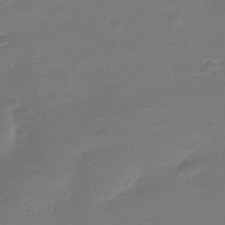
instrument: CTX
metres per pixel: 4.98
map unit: Nve
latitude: -21.2565
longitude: 104.8975
